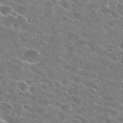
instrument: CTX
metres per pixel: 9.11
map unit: Hto
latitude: 26.0822
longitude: -42.8002
